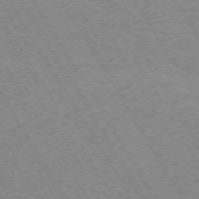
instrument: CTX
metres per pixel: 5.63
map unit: Hpe
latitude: -74.0094
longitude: 2.6140
